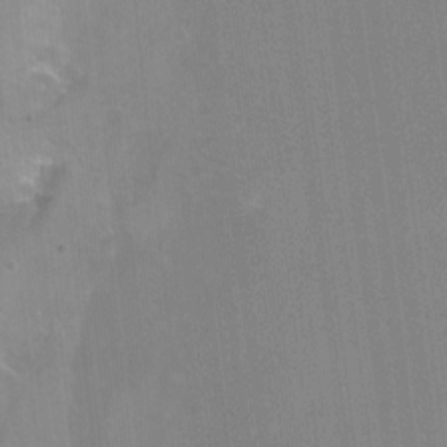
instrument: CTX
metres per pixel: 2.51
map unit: Ht
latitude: -11.5588
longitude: -46.3657
